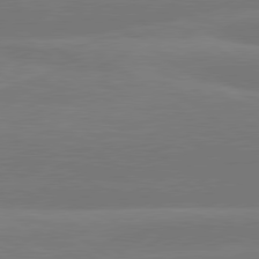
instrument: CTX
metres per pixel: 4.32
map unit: lApd
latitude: 79.7828
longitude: -149.0270
